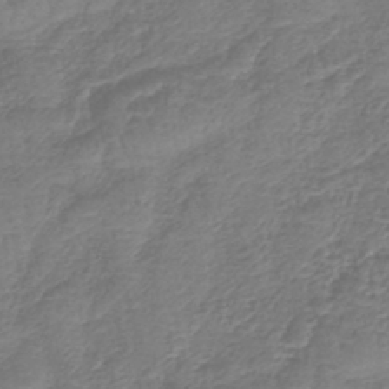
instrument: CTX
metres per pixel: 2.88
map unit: lHb
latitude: -42.6140
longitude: 78.8786
